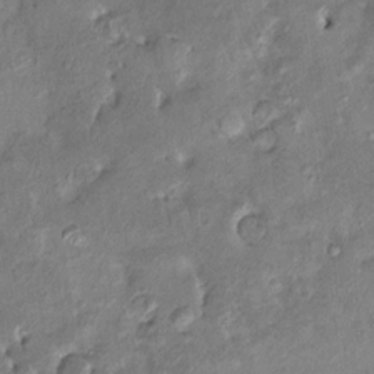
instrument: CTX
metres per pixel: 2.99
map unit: HNhu
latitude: 6.7624
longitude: 0.0661
